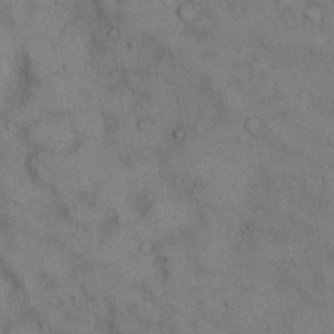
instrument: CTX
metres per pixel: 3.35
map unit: Hto
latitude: 10.1011
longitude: -59.3293
